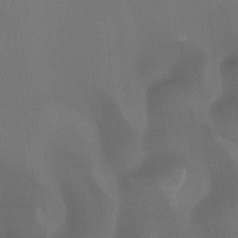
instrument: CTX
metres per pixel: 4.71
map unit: Ht
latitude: -13.9556
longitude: -57.6127
